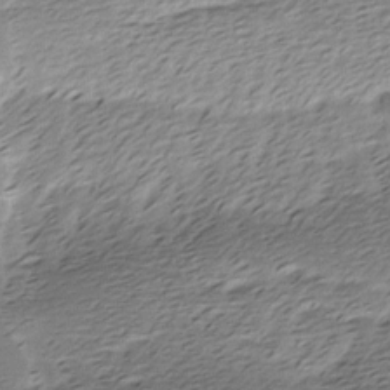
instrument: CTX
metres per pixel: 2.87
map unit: Ave
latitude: -8.0661
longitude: -123.2915
